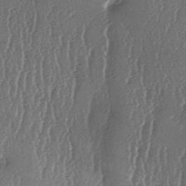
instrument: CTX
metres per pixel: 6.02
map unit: lAa
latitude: -7.1053
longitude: -129.5938
